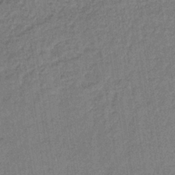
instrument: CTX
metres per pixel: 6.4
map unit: lHb
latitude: -34.9542
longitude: 62.9163
